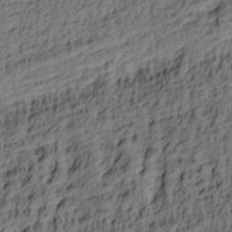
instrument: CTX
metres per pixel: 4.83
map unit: lAa
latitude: 4.2145
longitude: -113.8961
